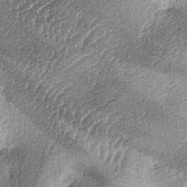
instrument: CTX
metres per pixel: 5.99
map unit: lAa
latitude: -4.1416
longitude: -125.2348
